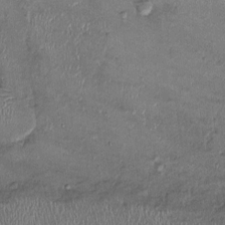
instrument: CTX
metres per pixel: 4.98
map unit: Ht
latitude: -1.6911
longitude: -13.9528
